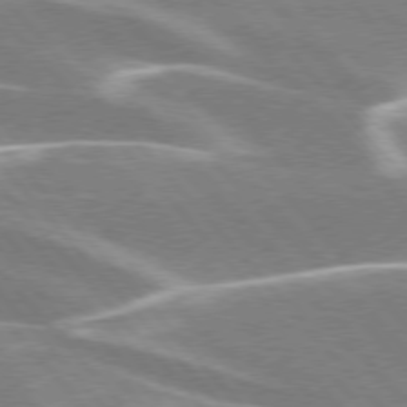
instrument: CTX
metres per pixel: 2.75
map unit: lApd
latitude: 76.1011
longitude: -63.7639
